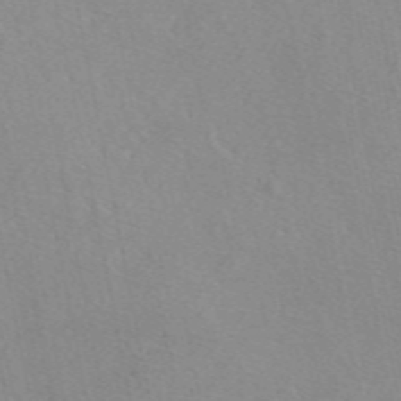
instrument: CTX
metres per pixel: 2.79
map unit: eAb
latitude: 48.3845
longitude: 111.5399
